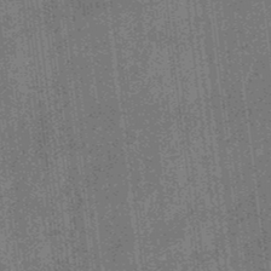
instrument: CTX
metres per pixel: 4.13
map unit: eHb
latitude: -34.9164
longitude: 78.8597
